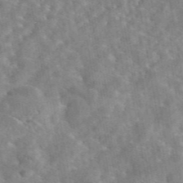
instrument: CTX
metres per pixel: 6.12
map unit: eAb
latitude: 45.2537
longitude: 116.8407
